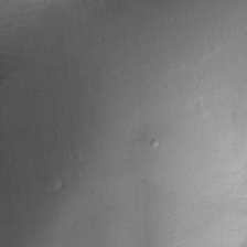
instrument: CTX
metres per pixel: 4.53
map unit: Nve
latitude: -7.0864
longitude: 175.0675
